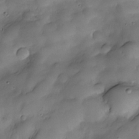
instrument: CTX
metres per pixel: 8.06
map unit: Nve
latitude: -27.5966
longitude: -148.6679
